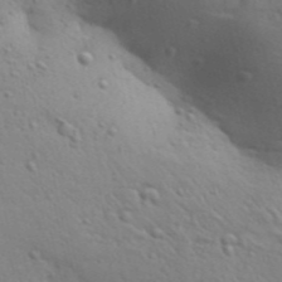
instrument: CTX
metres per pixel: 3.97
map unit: Aa
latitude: 31.2915
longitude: -146.9136
